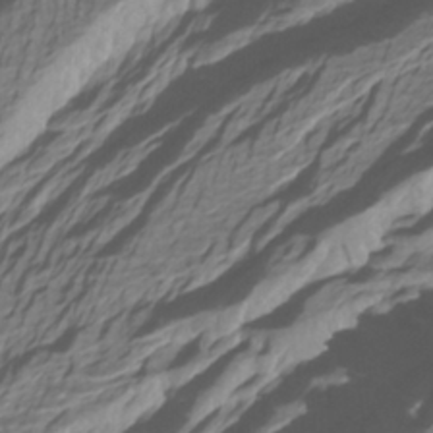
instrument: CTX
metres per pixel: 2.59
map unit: Htu
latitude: -3.9178
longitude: -72.0822
